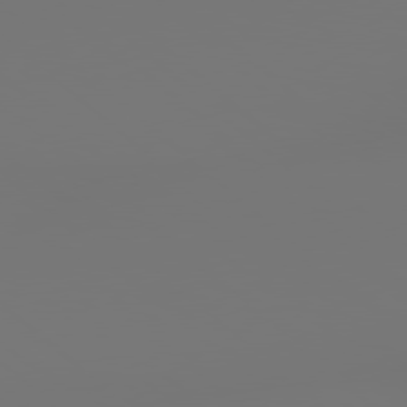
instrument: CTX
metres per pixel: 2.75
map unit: lApd
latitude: 78.8569
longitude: 178.5007
